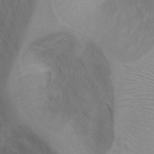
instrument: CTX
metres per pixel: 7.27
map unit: Ht
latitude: 2.9891
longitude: -27.0648
